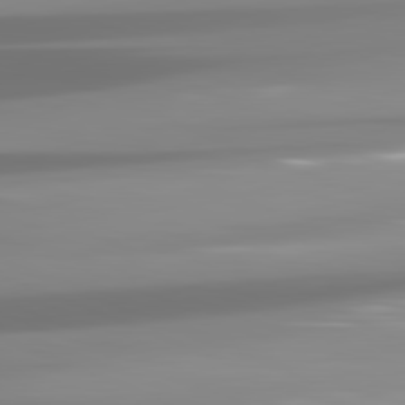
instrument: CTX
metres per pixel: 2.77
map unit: lApd
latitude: 81.5560
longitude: -139.3482
